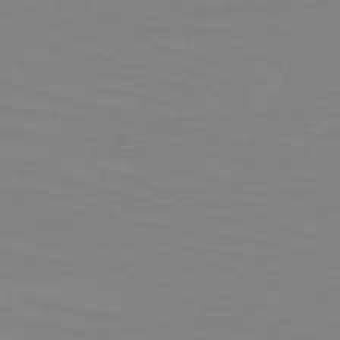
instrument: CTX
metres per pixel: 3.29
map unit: HNb
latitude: -49.1809
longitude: -50.3656
